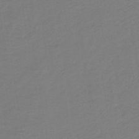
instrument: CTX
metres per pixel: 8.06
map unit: HNb
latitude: -43.0297
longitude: 49.4833
